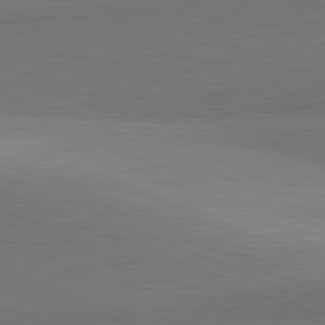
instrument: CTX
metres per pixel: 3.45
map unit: lApd
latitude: 81.8583
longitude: 152.8974
